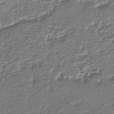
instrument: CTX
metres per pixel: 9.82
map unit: HNhu
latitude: -43.3509
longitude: 107.4077
